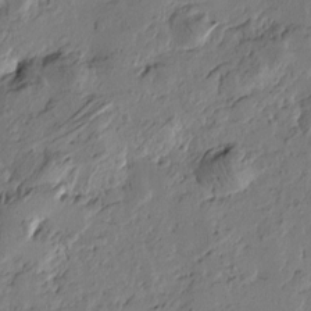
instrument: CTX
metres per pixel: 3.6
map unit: Htu
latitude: -2.5573
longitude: -178.1956
